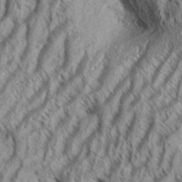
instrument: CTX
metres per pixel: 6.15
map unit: Aa
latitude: 34.1200
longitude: -137.8017
